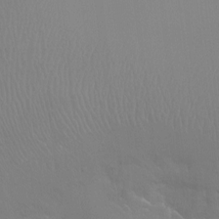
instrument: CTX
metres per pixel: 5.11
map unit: Ht
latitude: -7.7855
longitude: -37.8584
